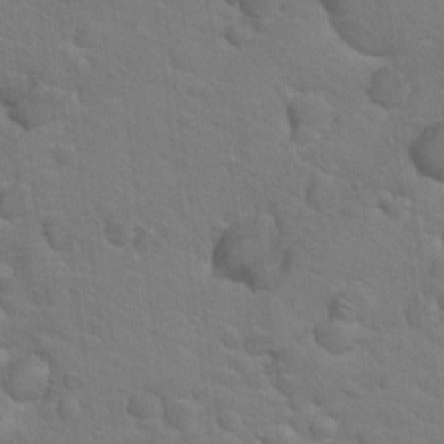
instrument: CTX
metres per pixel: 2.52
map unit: Hto
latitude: 19.9150
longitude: -33.2726
